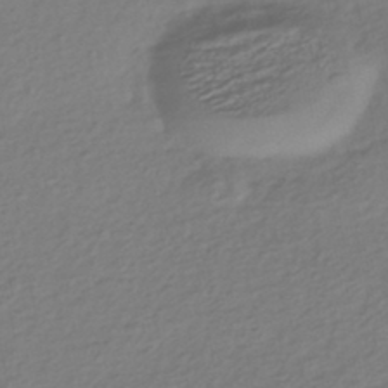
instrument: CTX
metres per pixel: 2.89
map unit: HNhu
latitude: -43.8233
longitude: 96.8597
